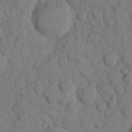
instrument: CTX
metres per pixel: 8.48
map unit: eHh
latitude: 8.2712
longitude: -64.7246
